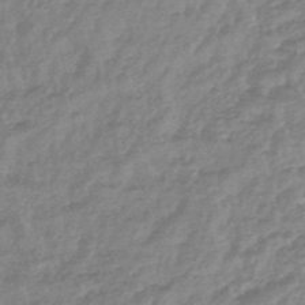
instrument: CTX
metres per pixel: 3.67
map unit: lHb
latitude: -44.3306
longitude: 79.6155
